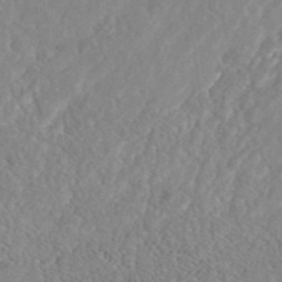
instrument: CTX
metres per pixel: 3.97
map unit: Nhe
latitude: -41.9745
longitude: -111.0270
